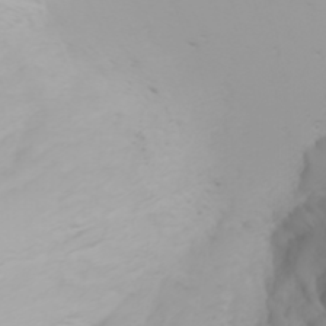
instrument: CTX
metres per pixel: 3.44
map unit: Nhu
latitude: -0.3118
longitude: -76.0255
